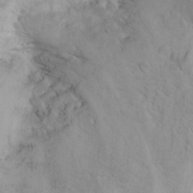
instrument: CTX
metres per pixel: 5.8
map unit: Aa
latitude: -3.2375
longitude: -72.8947
